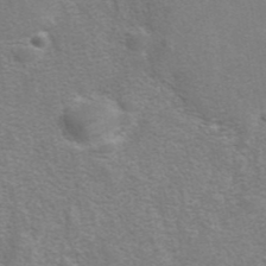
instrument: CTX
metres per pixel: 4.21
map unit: eAb
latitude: 41.4237
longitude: 105.8989
